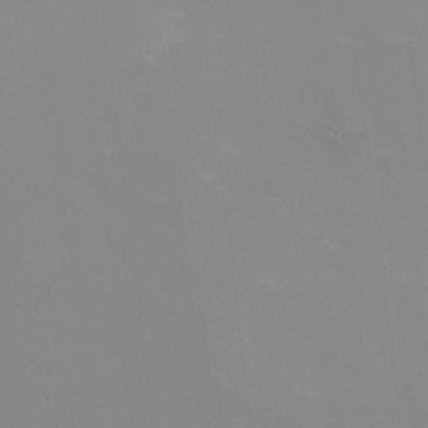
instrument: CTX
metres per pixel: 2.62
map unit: HNhu
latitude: -0.5952
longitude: -5.1025
